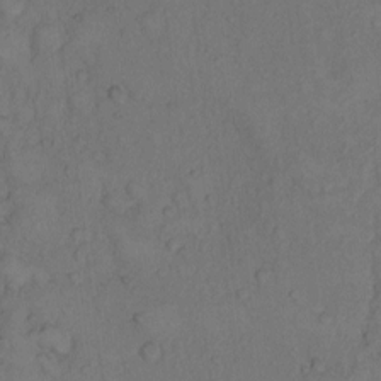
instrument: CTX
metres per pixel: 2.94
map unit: Hto
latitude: 9.8961
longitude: -59.0459
